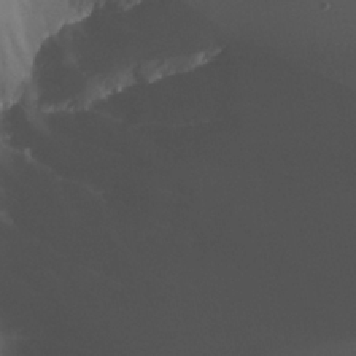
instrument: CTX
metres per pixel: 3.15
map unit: Nhu
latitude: -8.1417
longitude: -92.6490
